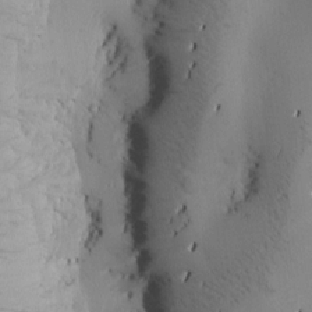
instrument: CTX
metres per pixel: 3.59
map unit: Htu
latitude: -2.5195
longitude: -176.8569
